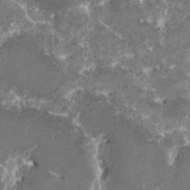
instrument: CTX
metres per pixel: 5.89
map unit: HNhu
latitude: 1.5560
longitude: 6.6140
